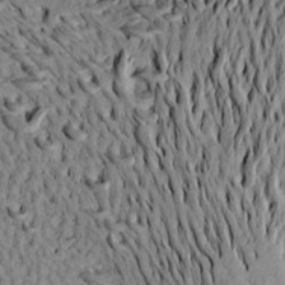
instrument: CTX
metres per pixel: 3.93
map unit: Aa
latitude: 20.2523
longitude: -148.8002
